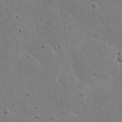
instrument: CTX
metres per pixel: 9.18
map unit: eHh
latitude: 21.9717
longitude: -68.8002
